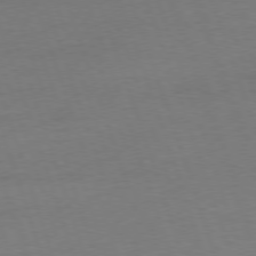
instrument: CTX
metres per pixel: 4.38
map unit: Ap
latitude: -76.4629
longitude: -72.7813
